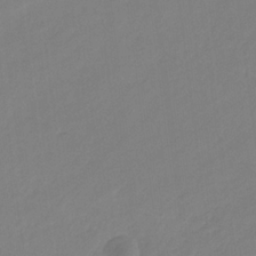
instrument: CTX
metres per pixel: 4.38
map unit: eHb
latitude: -30.7463
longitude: 63.9367
